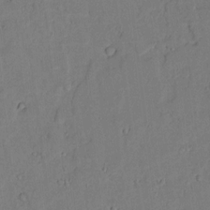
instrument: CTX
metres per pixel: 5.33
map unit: lAvf
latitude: 8.6680
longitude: 169.7477
